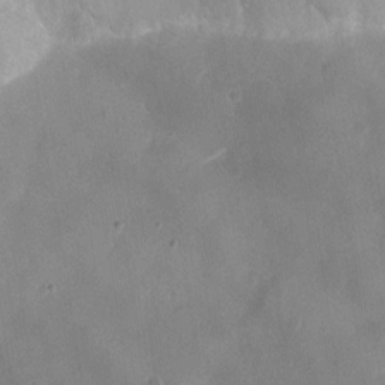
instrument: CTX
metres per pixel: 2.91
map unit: Ht
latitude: -2.8974
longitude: -19.7449
